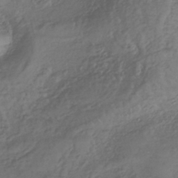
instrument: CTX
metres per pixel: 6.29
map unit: lHb
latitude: -37.4265
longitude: 68.3306
